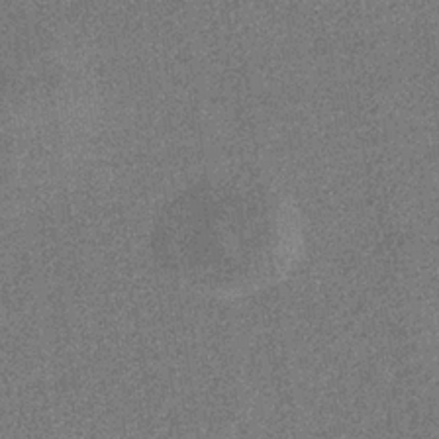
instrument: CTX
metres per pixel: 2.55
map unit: eHb
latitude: -31.5399
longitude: 67.8989
